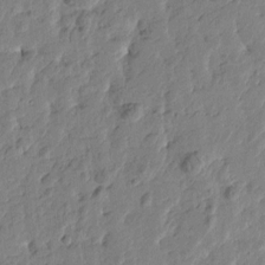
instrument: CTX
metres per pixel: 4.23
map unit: Htu
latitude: -1.7667
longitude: -179.3860
